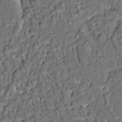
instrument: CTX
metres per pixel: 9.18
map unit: Aa
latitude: 13.3293
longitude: -139.8583
